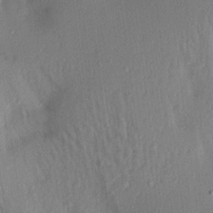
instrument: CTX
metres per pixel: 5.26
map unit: Aa
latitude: 19.7827
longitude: -146.9703
